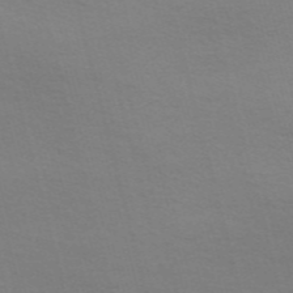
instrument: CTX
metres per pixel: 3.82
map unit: Nve
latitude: -56.9730
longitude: 63.7855
